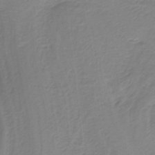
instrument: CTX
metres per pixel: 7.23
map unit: HNb
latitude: -37.0486
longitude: 55.6155
